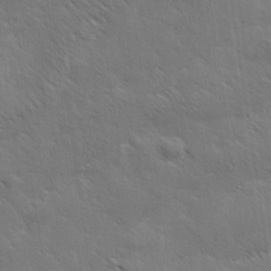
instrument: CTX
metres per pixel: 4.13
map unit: Hve
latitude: 31.3860
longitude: 149.5588
